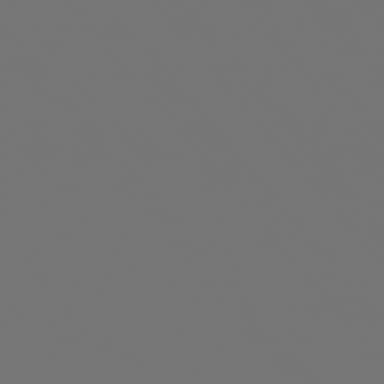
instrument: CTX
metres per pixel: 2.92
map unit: Hpe
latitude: 75.2915
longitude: -124.6868
